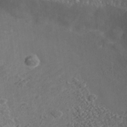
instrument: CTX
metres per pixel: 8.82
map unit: Nhu
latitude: -39.7289
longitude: -83.4615
